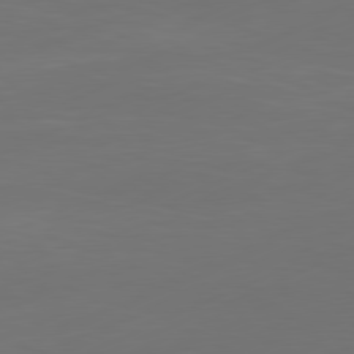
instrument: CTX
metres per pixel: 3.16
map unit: Ap
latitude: -81.5777
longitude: -85.6316
